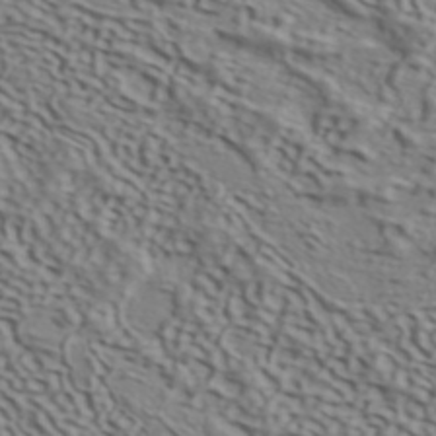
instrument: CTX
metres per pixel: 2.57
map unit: ANa
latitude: 41.6505
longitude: 50.5384
